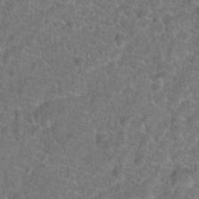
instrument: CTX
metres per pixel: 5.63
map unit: Hto
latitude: 18.0255
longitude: -41.1214
